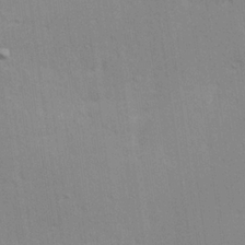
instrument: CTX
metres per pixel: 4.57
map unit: Hve
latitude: 25.6316
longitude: -94.1200
